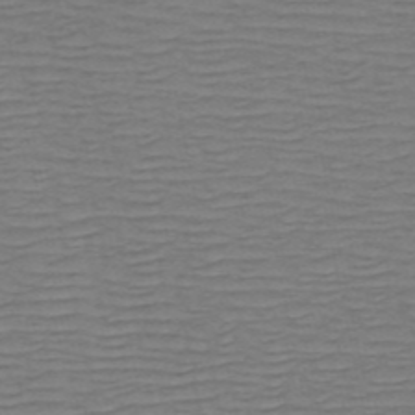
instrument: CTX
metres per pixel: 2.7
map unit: HNb
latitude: -53.8611
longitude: -44.0255
